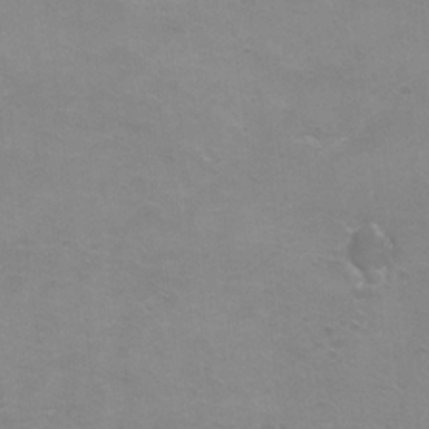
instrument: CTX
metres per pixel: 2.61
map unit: Ht
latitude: 1.8772
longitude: -32.8002
